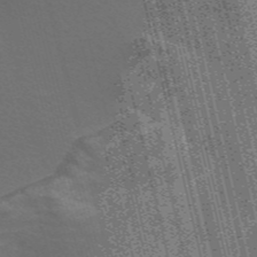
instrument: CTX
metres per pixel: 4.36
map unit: Nve
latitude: -56.7463
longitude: 54.3873
